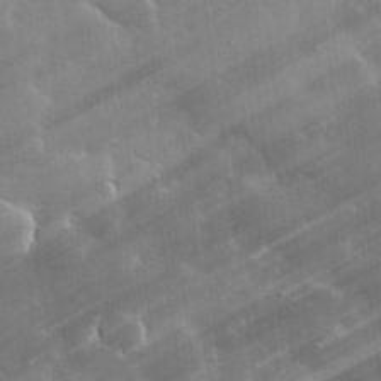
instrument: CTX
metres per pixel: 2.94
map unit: lHvf
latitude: 32.5357
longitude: -92.4979
